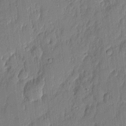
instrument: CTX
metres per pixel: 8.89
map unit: eHh
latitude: 4.5735
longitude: -76.5923
